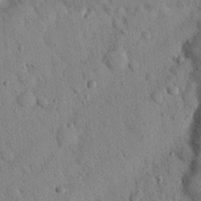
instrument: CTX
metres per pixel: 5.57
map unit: Nhu
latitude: 22.3278
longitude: -76.0633
